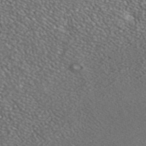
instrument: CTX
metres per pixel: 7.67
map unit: ANa
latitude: 41.8205
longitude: 26.2361
